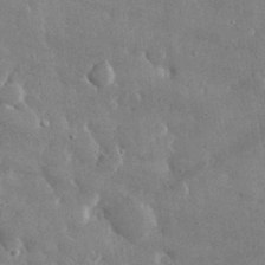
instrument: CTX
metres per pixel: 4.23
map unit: lHvf
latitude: 31.6316
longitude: -88.7436
